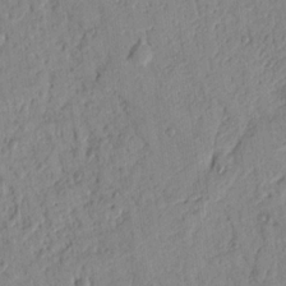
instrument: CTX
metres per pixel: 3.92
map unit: Nhu
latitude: 17.4615
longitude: -78.1578
